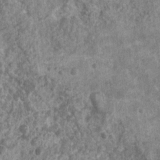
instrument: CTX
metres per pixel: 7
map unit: Nhu
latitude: 6.7057
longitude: -20.1200
